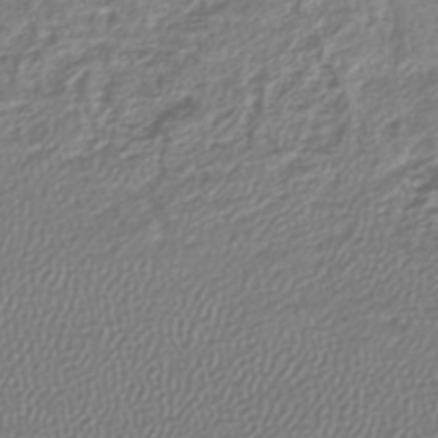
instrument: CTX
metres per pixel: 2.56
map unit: lHb
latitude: -41.8800
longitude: 71.9367
